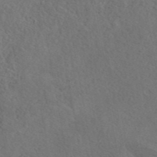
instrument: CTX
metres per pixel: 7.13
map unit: eAb
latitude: 43.4804
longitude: 109.7855
